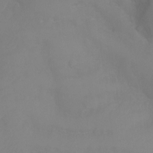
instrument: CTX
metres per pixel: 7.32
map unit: Ht
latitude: -9.8989
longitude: -45.9528
